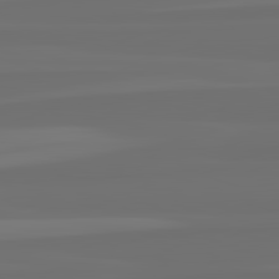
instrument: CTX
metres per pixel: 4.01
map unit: lApd
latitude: 82.8946
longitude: 161.8989
